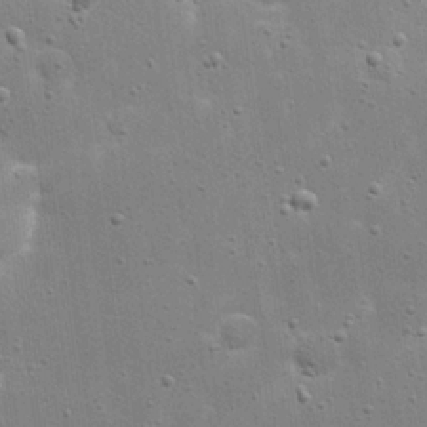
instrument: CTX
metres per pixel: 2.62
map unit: eHh
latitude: 21.4427
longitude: -67.1592
